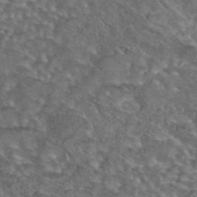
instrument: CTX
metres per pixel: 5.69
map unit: eAb
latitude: 43.8961
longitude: 104.3306
